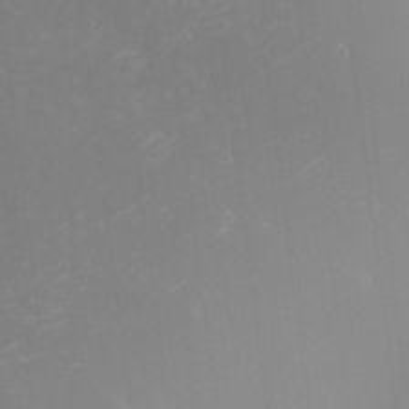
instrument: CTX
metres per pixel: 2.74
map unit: eHh
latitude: -2.1416
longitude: -79.7828
